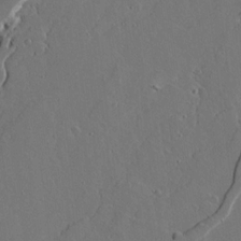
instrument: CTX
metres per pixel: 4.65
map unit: Ave
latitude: 15.9151
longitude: -129.1592
